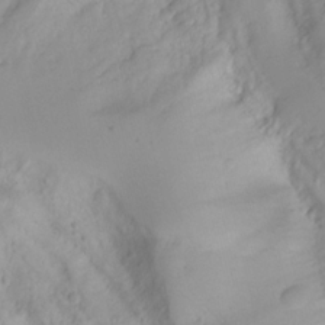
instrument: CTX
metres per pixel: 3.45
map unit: Aa
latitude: -3.3320
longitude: -71.3104
